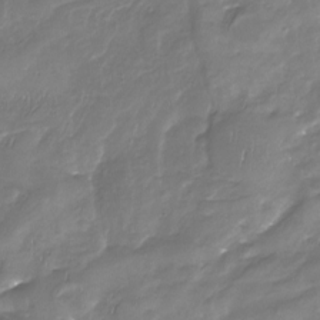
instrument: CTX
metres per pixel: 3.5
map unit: Nhu
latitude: -22.9164
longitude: -57.1592
